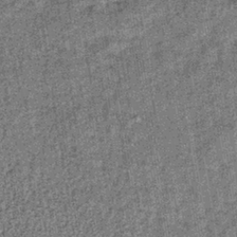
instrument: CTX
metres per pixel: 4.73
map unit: lHb
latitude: -37.5777
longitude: 64.3873
